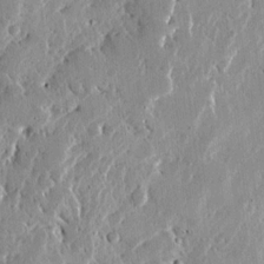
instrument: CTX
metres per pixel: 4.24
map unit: Ave
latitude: 14.0822
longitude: -139.0080
